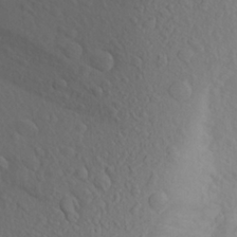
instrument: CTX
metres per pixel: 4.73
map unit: Aa
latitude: 24.9513
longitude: -146.6869
